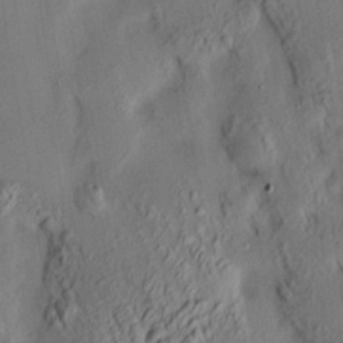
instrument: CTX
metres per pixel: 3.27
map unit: HNhu
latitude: 14.0444
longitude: 12.1417
